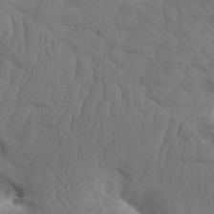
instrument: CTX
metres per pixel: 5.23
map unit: eHh
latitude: -1.0865
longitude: 14.8597
